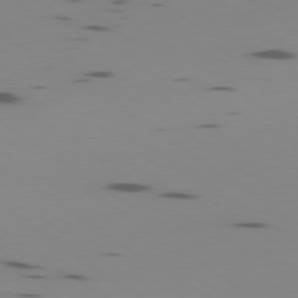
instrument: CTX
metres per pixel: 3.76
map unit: Ap
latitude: -79.5021
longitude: -62.3845
